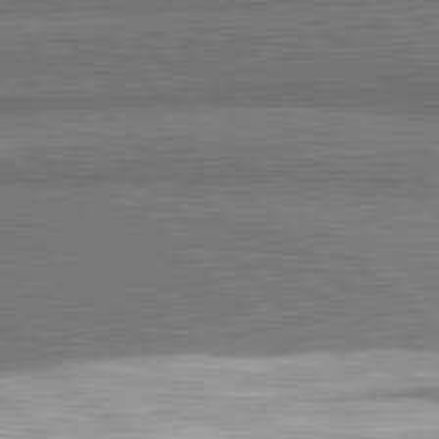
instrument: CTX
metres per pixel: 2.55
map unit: lApd
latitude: 82.2900
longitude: 162.6518
